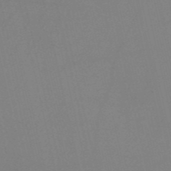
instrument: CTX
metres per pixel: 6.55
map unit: HNb
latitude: -53.4265
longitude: -50.1200
